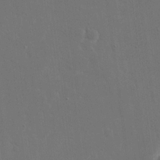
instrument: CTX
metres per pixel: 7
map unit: eHh
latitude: 18.9702
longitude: -67.4048
